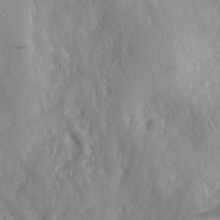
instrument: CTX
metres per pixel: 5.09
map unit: Nhu
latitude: -5.3131
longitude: -150.2144
